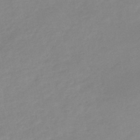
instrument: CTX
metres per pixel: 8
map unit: eHb
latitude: -44.8975
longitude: 85.7288
